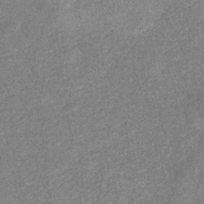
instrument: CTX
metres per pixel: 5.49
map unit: eHb
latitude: -34.2928
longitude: 78.1983
